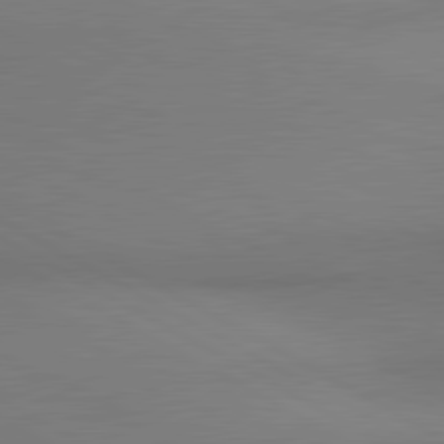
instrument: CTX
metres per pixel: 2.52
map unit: lApd
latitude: 81.0269
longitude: 147.2376
